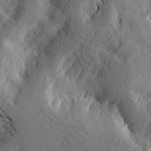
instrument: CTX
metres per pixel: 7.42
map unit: Htu
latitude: -2.0472
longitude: -177.2348
